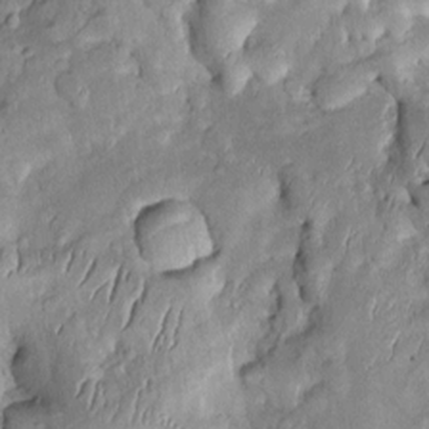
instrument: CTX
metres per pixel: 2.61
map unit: Htu
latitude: -0.7653
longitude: 149.5022
